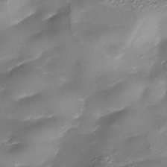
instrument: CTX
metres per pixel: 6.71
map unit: Nhe
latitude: -36.1039
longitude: -89.6694
